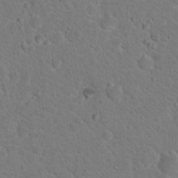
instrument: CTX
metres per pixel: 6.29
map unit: Nhu
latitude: 18.1955
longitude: -31.7450
